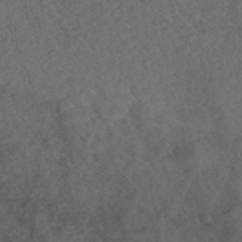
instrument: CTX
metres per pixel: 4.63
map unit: ANa
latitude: 39.7261
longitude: 18.8597
